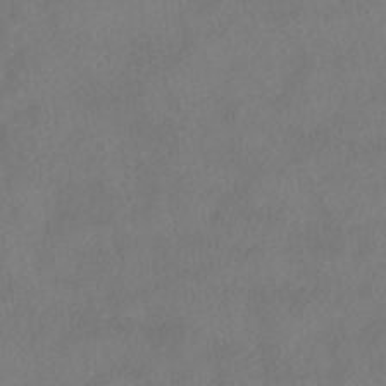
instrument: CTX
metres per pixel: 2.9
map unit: HNhu
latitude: -40.8975
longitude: 100.9541
